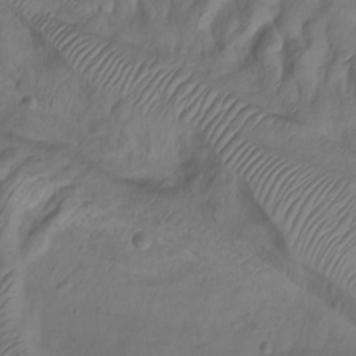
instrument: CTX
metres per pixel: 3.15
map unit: Hto
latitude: -7.0486
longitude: -44.8191
